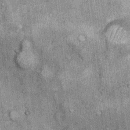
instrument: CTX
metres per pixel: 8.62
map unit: Ht
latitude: 9.1403
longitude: -37.8772
